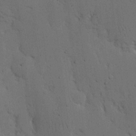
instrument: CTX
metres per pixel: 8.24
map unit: Nhu
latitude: 16.5924
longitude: -79.1970
